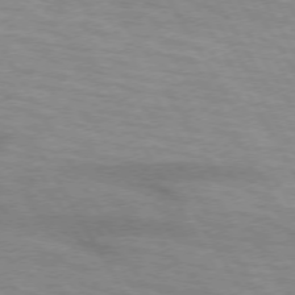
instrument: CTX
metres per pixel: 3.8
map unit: lApd
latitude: 73.4238
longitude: -55.8583
